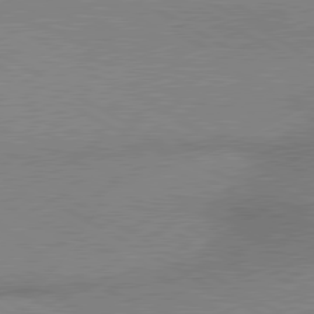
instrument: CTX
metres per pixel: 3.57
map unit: lApd
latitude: 80.1389
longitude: 165.6533
